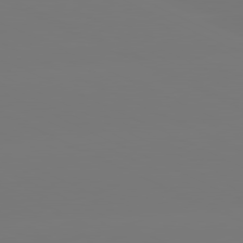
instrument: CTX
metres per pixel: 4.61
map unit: lApd
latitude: 80.9136
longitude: -149.4426
